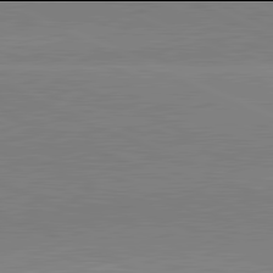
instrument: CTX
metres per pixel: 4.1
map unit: lApd
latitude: 81.9906
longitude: 139.2565
